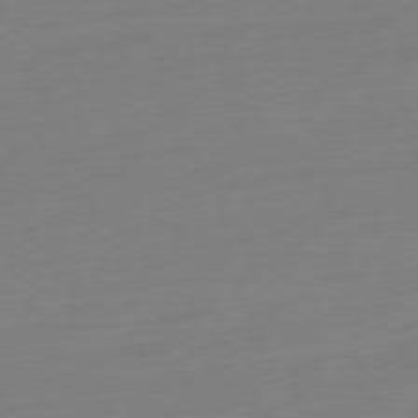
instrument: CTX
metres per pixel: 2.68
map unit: Ap
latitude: -78.3306
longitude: -77.3670
